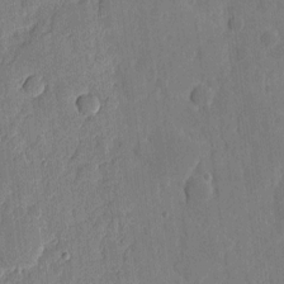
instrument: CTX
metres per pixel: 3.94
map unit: eHh
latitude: 6.7435
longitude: -73.1970
